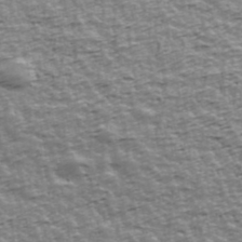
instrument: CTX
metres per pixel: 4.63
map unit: Ave
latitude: 42.1956
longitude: -112.9891
